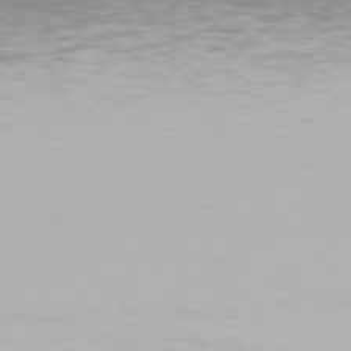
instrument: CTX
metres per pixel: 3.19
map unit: Hpe
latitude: 77.4615
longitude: -130.6680
